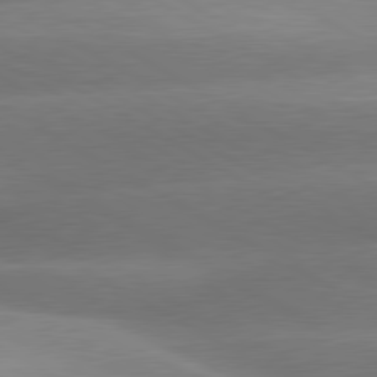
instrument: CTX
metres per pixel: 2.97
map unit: lApd
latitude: 80.2900
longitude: -155.6883
